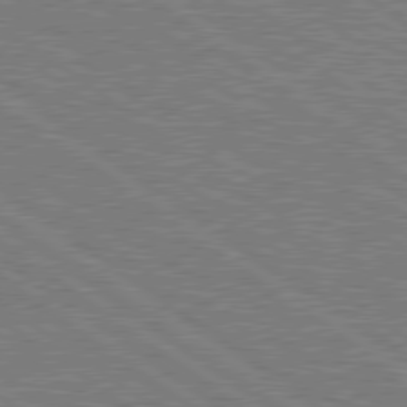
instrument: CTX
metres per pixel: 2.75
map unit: lApd
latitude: 79.1026
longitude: -161.2726
